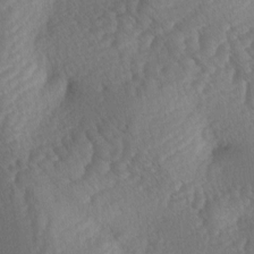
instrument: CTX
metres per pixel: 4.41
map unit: lAa
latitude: -3.8611
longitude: -127.4238
